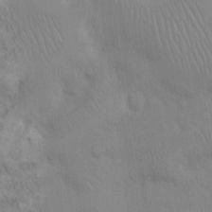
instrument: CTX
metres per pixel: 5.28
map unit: Hto
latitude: 13.4804
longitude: -56.2333
